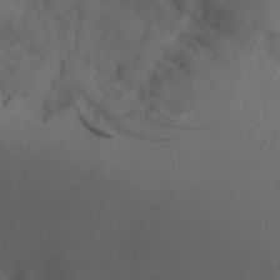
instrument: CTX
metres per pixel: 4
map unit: Aa
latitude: 27.2159
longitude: -132.7246
